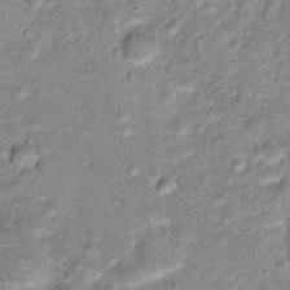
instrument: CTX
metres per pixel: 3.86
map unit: Hto
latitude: 16.1578
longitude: -40.2900
